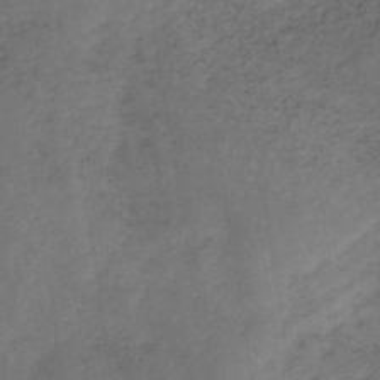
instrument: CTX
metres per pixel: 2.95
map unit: HNb
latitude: -44.7841
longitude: -45.6694
